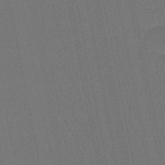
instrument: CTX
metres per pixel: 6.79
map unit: lHb
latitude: -47.8989
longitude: 70.1984
